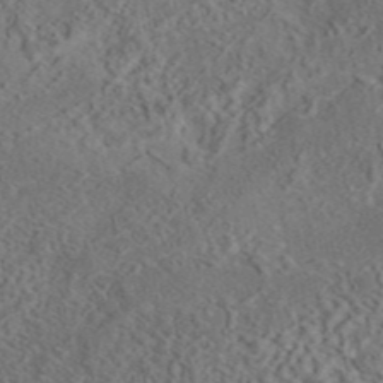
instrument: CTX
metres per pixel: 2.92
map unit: eAb
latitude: 43.4238
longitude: 116.1794
